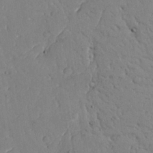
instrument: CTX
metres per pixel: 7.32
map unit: Nhu
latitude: 24.2711
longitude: -72.7813
